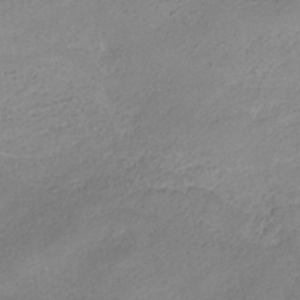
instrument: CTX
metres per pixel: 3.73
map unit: ANa
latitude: -36.9730
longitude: 94.4629
